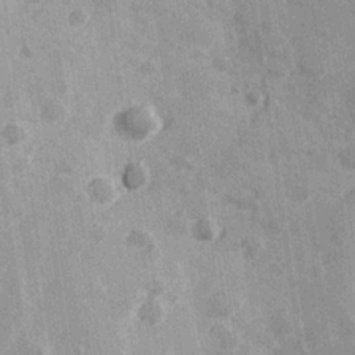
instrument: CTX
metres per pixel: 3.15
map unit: Hve
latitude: 25.6693
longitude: 147.5210
